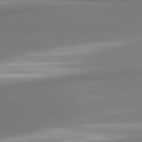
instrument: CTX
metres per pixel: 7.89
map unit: lApd
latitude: 81.0080
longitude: 167.9745
